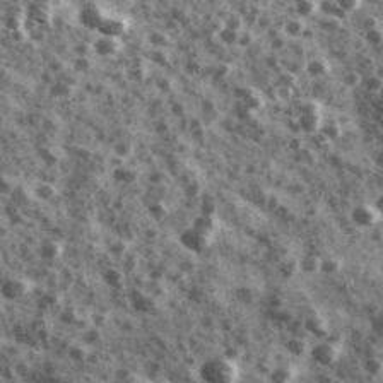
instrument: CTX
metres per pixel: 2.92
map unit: Ave
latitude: 41.8394
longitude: -107.4615
